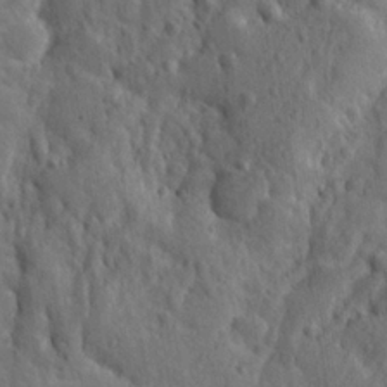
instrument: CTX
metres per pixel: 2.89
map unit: Ave
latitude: 23.2159
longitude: -134.9513
